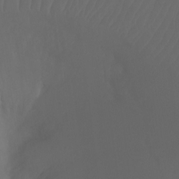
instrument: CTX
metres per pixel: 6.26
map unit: Ht
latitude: -7.8422
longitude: -31.7639
